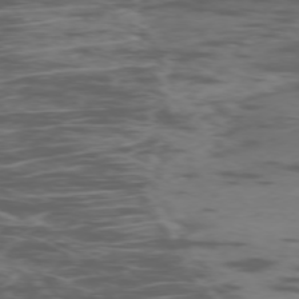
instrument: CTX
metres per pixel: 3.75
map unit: Ap
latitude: -76.9164
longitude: -68.7624
